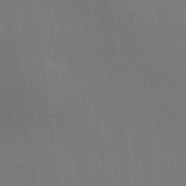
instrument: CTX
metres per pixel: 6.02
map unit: lHvf
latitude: 23.9339
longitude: 140.8597
